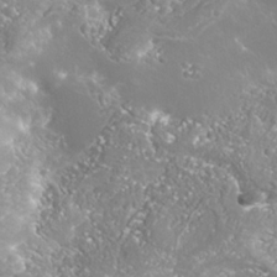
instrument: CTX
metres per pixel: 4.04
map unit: Nhe
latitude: -36.2550
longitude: -91.1403
